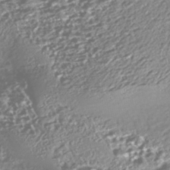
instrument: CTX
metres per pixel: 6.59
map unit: Nhe
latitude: -45.6722
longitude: 151.5210
